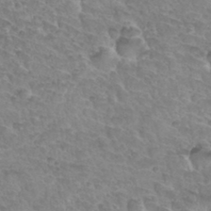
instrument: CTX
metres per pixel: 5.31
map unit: Hto
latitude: 33.8961
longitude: -46.0822
